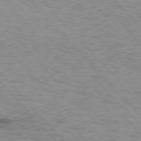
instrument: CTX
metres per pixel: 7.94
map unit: lApd
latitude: 76.8569
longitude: -71.7449
